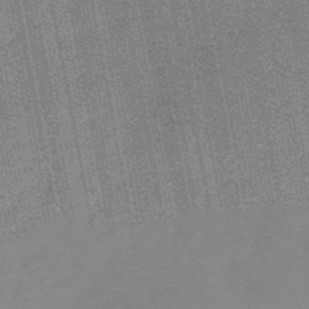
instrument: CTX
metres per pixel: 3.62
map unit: HNb
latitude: -49.4644
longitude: -38.5168
